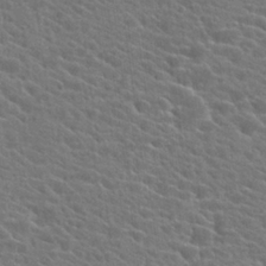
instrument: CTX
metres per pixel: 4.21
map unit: Hto
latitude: 24.5923
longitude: -40.8757
